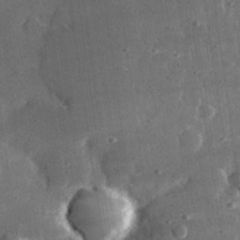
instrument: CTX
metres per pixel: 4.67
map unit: lHvf
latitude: 31.9339
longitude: -91.6505
